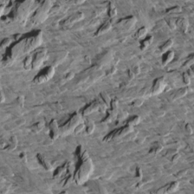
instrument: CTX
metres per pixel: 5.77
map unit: Aa
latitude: 12.6491
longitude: -141.1781
